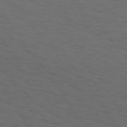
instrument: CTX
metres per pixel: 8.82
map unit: Hpe
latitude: 74.3089
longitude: -130.9514
